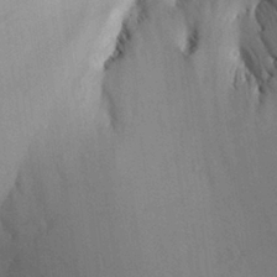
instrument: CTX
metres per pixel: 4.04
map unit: Aa
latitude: 27.6316
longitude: -137.2726
